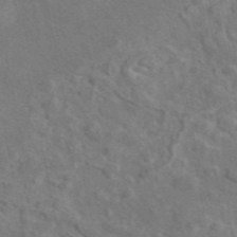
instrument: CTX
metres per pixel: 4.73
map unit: eAb
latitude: 46.2334
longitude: 110.4440
